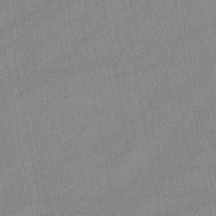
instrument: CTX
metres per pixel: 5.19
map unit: lHb
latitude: -45.9556
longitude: 75.2943
